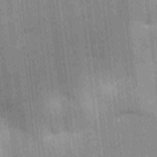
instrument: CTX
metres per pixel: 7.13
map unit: Ave
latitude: -9.8044
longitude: -123.2348
